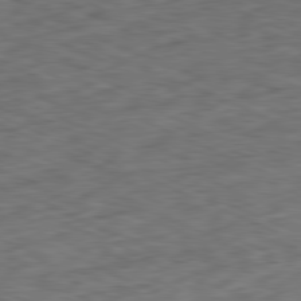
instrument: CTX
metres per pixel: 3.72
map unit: Ap
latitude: -81.4077
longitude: -83.2537
